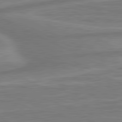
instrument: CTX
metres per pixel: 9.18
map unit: lApd
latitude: 81.1970
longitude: -174.2712
